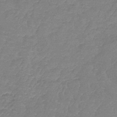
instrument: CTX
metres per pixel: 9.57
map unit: lHb
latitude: -41.3698
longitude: 66.3306
